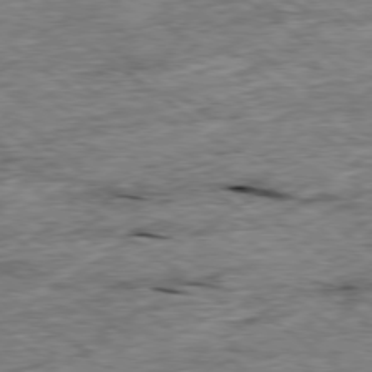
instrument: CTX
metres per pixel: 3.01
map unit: Ap
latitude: -78.8975
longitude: -86.1578
